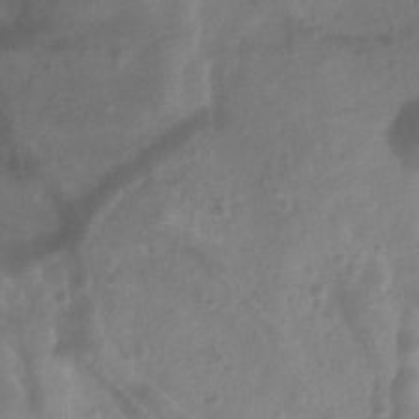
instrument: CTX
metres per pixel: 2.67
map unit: Htu
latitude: 2.5923
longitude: -21.4049
